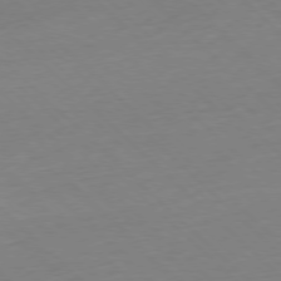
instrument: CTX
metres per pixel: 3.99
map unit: Hpe
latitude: -77.9556
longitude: 13.1809
